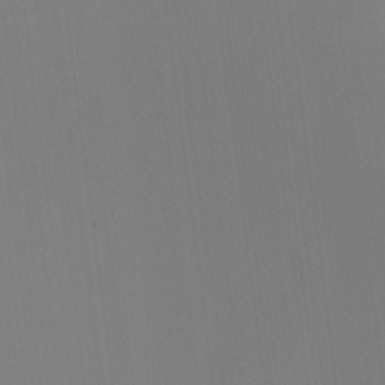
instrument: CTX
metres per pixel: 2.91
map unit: HNhu
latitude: 10.6113
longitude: 22.8786
